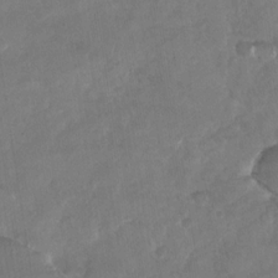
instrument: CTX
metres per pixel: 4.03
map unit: Nhu
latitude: -29.8233
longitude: -62.2901
